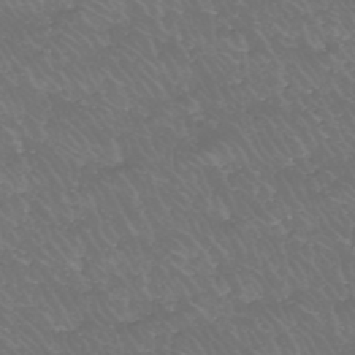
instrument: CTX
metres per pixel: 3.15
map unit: HNhu
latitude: -46.8597
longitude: 30.1228
